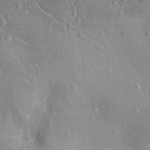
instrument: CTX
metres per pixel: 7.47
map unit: Nhu
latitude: -13.2376
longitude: -23.7072
